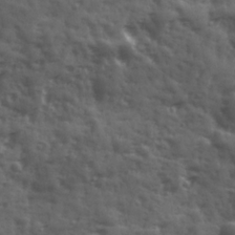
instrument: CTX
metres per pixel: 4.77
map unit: Ave
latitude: 18.7057
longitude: -132.1011
